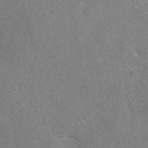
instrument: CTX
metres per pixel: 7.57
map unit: eAb
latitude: 41.7827
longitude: 106.0094
